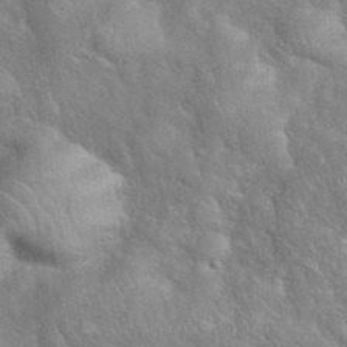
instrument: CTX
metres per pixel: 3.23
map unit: eHh
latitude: 39.0647
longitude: -57.6127
